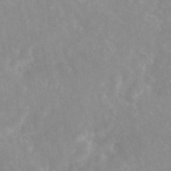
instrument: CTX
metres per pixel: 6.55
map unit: eAb
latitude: 45.2726
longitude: 126.7463
